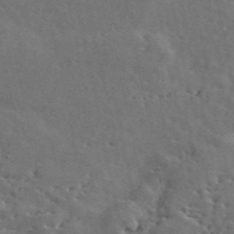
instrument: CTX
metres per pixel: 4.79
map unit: ANa
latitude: 49.7639
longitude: -81.3104
